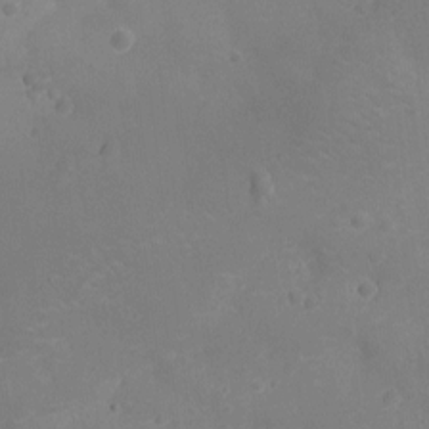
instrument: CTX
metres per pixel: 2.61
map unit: Ht
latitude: -11.7478
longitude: -21.3104
